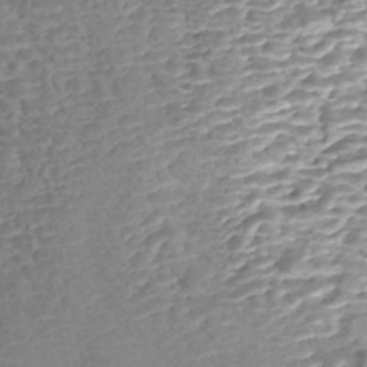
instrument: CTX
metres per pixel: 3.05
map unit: Nhe
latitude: -47.4265
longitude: -171.8961
